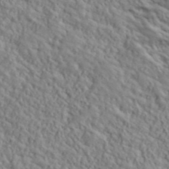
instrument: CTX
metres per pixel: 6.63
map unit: lHvf
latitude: 39.9528
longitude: -89.2159
